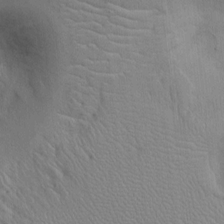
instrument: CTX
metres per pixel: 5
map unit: Ht
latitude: -2.1983
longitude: -14.7813
